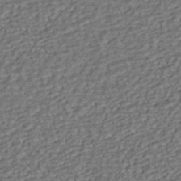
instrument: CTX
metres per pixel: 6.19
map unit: HNhu
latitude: -42.1605
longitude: 107.8423
